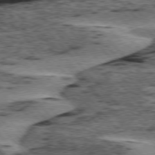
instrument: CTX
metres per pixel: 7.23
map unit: lApd
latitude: 76.1389
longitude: -77.7827
